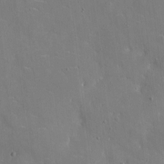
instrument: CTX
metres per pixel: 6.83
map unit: eHh
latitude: 5.2915
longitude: -68.0255
